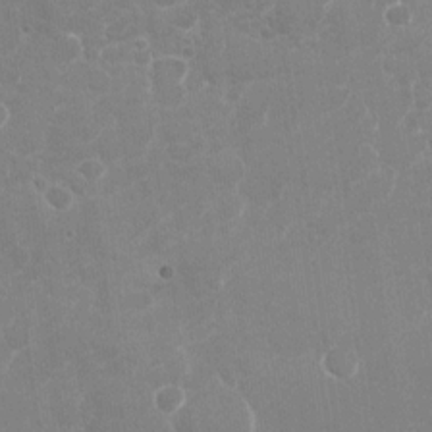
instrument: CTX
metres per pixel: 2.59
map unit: Nhu
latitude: -27.2942
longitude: -61.8961
